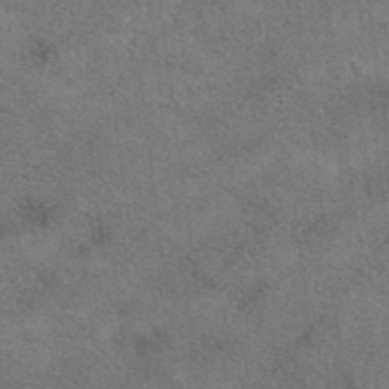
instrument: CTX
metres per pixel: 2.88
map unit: eAb
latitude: 41.7449
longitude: 109.8611
